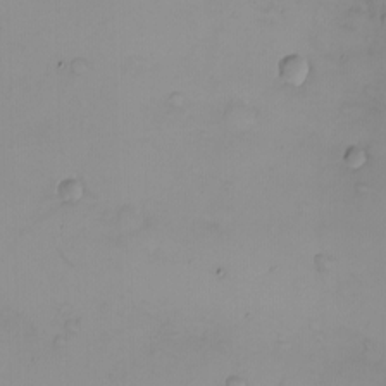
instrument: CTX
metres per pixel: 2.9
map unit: eHh
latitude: -9.8611
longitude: -66.8380
